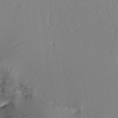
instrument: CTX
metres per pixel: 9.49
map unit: Aa
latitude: 11.3860
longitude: -127.4238
